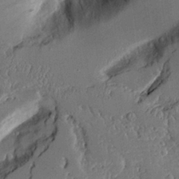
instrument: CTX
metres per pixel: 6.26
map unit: Aa
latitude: 12.6491
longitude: -126.3845
